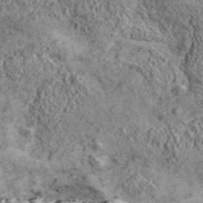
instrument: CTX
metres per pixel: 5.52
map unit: eHh
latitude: 43.5182
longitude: -89.3482
